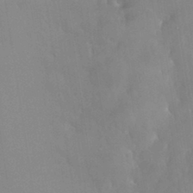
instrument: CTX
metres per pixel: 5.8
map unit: eHh
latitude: 33.0458
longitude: -60.0444
